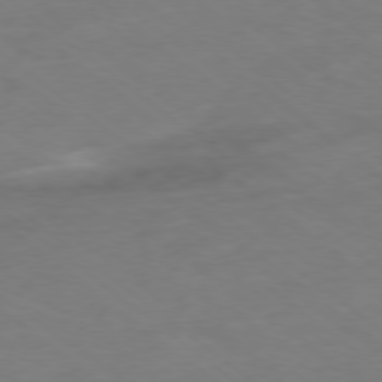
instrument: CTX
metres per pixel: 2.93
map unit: Ap
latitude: -78.7841
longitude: -78.0633
